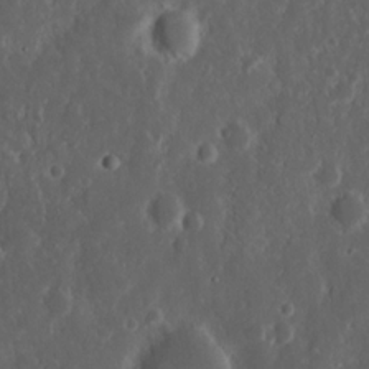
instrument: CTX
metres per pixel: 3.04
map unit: Nhu
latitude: 14.4412
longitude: -73.2915
